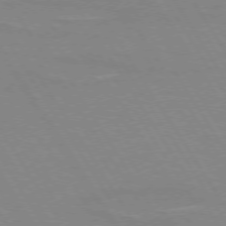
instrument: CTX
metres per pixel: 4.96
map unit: lApd
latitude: 73.5372
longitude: -56.2144
